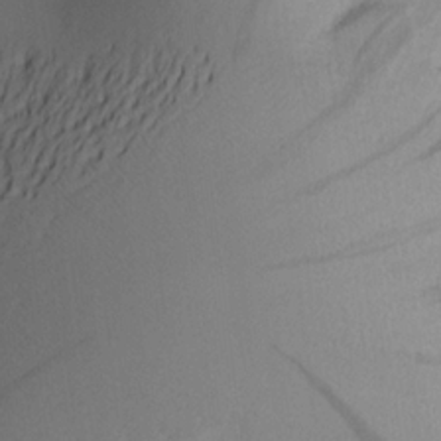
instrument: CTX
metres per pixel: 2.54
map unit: Aa
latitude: 20.8947
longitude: -145.1025
